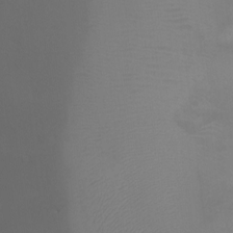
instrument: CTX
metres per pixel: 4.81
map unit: Ht
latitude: 2.6868
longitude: -22.4979
